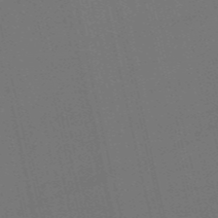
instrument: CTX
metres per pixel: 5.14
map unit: HNb
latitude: -55.1053
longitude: -41.2159
